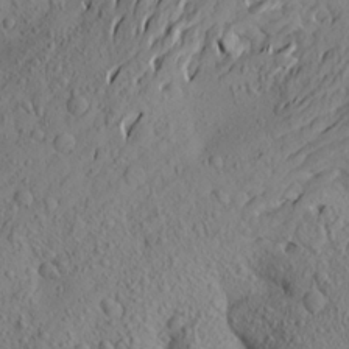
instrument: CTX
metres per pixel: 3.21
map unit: Aa
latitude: 22.6112
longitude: -143.9906
